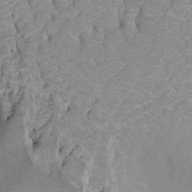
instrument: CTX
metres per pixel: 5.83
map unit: Ht
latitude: -4.1039
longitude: -27.0459
